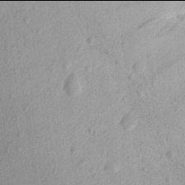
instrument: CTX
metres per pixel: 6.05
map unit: Aa
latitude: 17.9906
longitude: -145.4048
